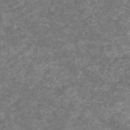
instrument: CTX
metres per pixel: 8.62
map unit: HNhu
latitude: 1.8016
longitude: -0.0444
